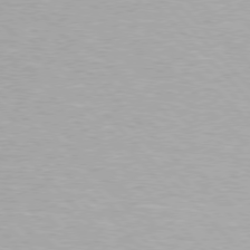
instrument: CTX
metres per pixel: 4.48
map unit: Hpe
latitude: 76.3278
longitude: -156.1388
